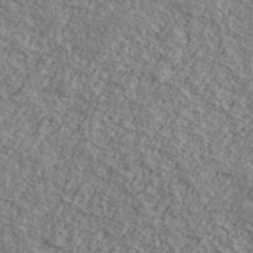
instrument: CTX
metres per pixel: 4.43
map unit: Ave
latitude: 40.6679
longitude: -111.0270
